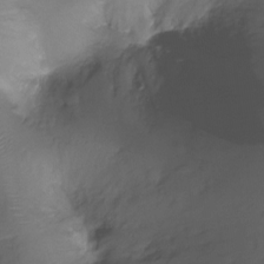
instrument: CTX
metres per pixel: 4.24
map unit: Ht
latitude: -18.6707
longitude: -44.2522
